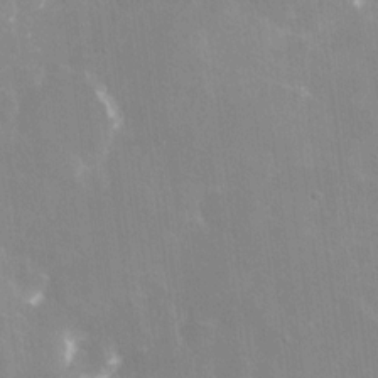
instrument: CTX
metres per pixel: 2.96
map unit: Nhe
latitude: -28.4251
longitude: -110.3467
